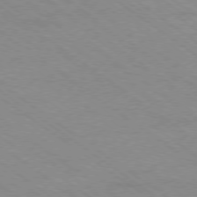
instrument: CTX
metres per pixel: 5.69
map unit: Hpe
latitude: -79.0864
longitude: -23.2159
